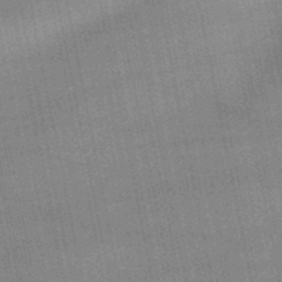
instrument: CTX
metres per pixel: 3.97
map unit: lHb
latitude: -48.7463
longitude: 73.8422
